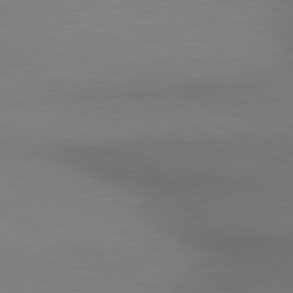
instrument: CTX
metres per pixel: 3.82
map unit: lApd
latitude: 80.7435
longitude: 155.5777
